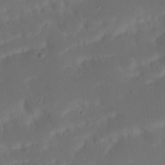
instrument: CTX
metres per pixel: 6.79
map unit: Nhu
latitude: 21.4994
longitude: -72.5546
